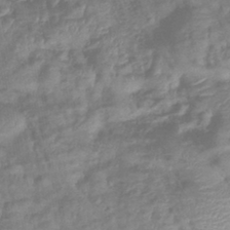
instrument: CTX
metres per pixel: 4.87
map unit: eHb
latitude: -40.1983
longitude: 79.0864
